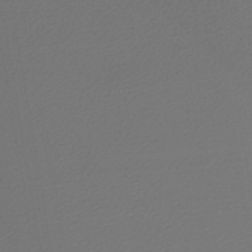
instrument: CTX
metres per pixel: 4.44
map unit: lHb
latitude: -45.9367
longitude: 57.1242
